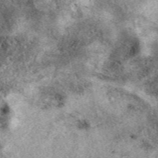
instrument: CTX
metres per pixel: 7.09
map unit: eAb
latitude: 39.7450
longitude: 109.9367
